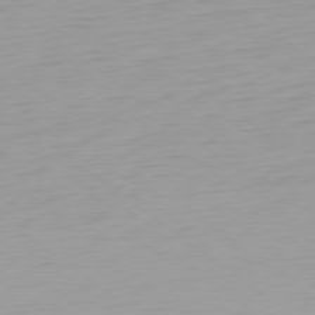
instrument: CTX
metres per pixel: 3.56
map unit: Ap
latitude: -79.0297
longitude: -66.2900
